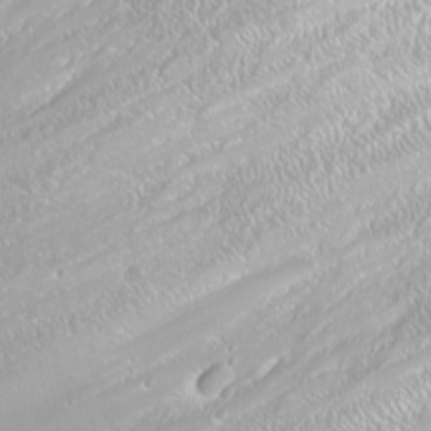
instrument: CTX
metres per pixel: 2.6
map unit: Nhu
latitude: -8.0283
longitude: -71.1592
